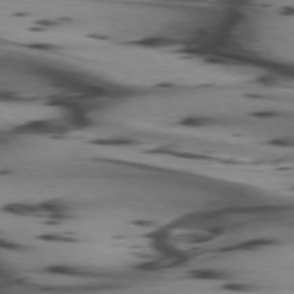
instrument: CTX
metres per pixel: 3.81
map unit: lApd
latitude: 74.4979
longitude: -64.1011
